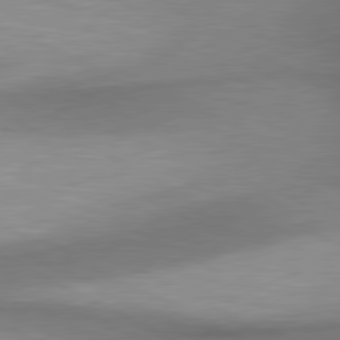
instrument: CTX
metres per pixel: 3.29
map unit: lApd
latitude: 80.5735
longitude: 162.2928
